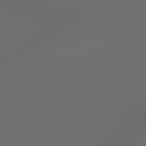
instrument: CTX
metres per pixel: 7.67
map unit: lApd
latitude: 79.6883
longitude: -139.2348
